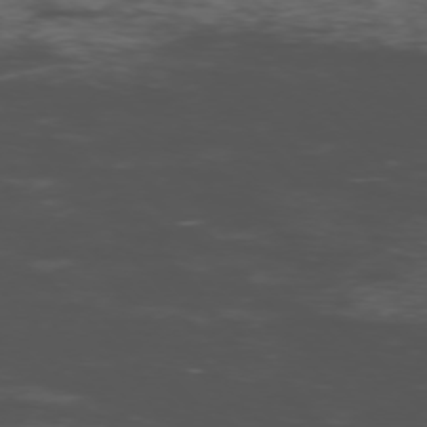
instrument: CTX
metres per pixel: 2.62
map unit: Ap
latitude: -76.3873
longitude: -82.8569
